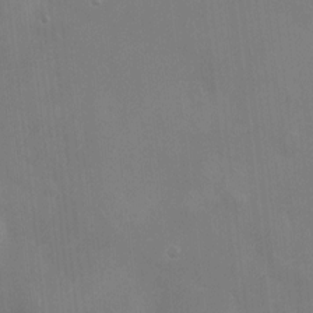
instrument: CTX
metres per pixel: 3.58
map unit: Nhu
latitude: -9.3132
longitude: -43.0459
